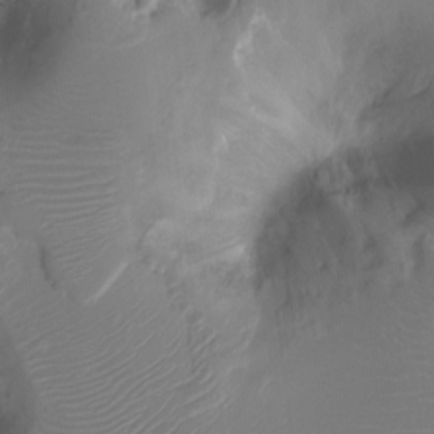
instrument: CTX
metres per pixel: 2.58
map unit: Ht
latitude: -8.0472
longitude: -28.0444
